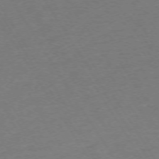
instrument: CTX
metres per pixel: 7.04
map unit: Ap
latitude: -73.8611
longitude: -86.4223
